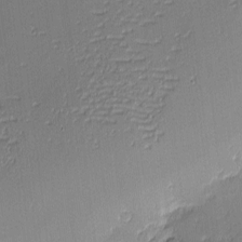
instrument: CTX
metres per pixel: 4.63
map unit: eHh
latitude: -3.2564
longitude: -81.8394
